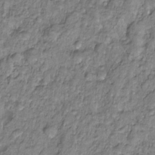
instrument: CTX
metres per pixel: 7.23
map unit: HNhu
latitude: -21.6910
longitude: 85.6532
